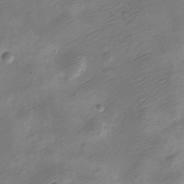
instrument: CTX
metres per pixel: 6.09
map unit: Nve
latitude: -24.4251
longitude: 105.9178
